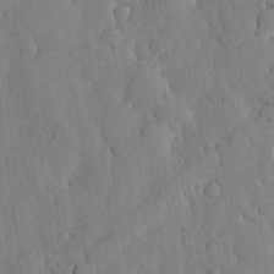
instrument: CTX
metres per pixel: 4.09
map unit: lHvf
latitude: 18.2711
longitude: -112.8002
